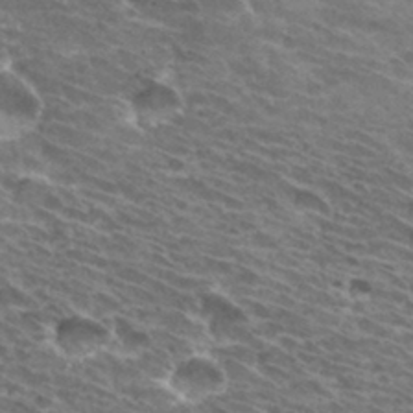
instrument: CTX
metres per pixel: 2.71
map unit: Hto
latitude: 32.3089
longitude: -42.9703
